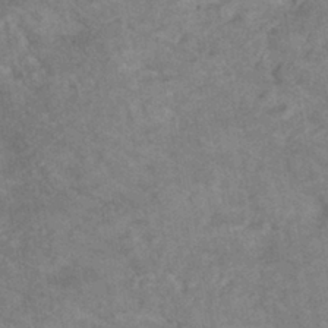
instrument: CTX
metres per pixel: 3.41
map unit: HNhu
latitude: -41.8044
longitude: 91.4455
